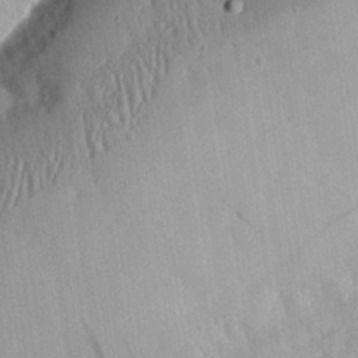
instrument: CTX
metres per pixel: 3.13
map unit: eHh
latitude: 28.6112
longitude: -82.0633
